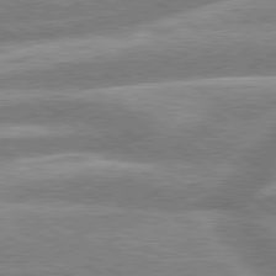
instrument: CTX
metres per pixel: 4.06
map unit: lApd
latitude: 79.3104
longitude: -158.9514
